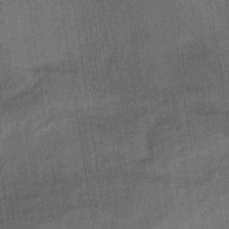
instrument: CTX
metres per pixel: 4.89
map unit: lHb
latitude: -33.8801
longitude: 65.7100
